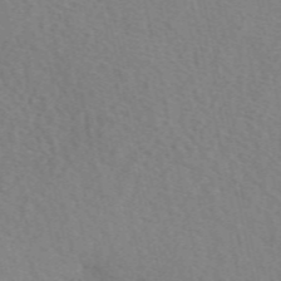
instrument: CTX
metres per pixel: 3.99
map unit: eAb
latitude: 50.7057
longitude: 109.1620
